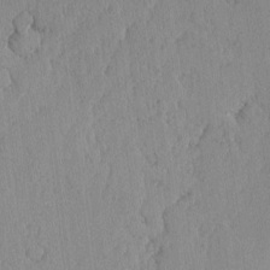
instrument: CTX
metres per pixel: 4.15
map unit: lAvf
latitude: -5.7288
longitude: -115.0458
